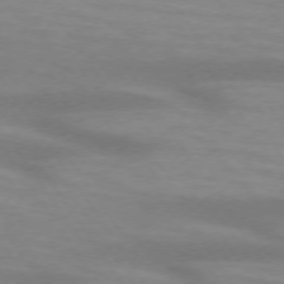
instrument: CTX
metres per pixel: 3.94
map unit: lApd
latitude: 73.8206
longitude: -54.3278
